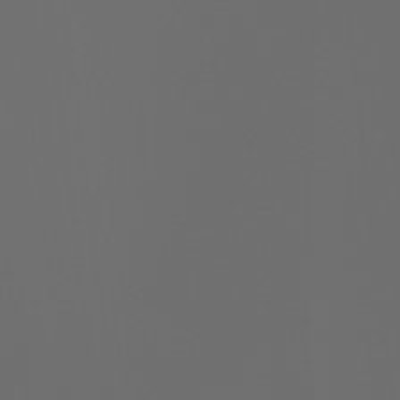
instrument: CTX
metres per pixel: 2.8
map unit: Ht
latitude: -3.9745
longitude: -61.1025
